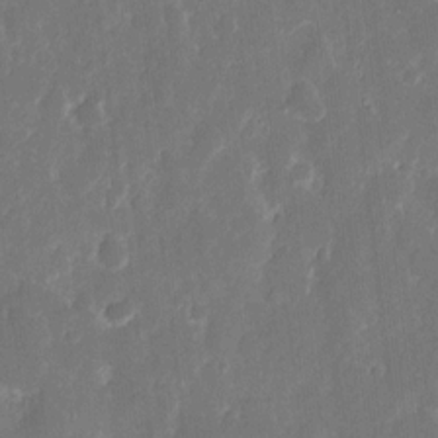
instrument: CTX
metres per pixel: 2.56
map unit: eHh
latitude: 12.7058
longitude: -72.8947
